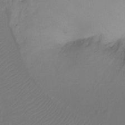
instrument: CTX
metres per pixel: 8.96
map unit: Ht
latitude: -10.1795
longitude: -34.2900
